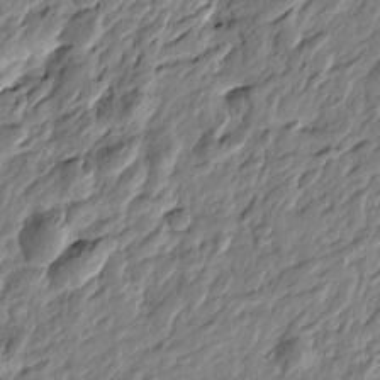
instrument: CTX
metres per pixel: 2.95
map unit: Htu
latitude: -4.0283
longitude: 179.6722
